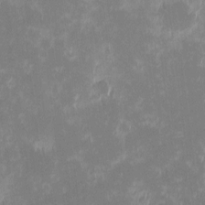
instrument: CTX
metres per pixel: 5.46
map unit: eHh
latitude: -1.4455
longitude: -84.6869
